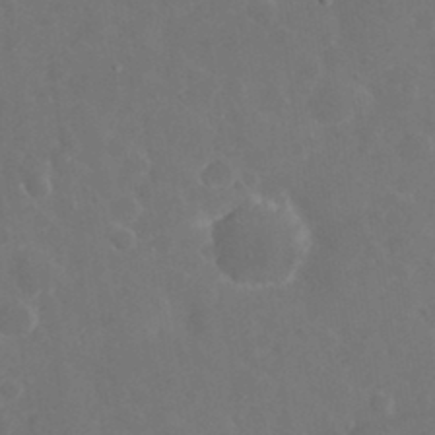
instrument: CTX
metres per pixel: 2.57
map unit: eHh
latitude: 33.1214
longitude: -61.0458
